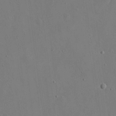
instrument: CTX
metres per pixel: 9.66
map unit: eHh
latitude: 17.8394
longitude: -70.2333
